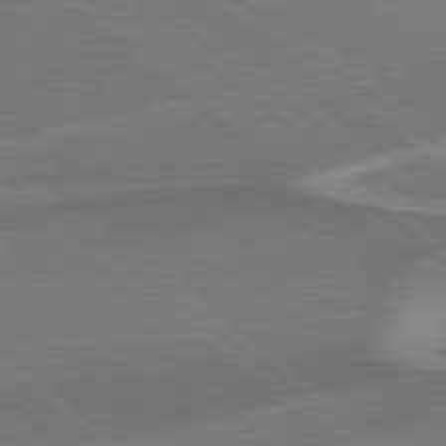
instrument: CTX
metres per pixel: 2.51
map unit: Hpe
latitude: 78.9136
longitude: -170.8758
